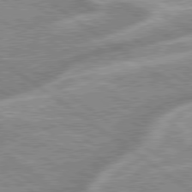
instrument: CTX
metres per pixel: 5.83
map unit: lApd
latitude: 79.2915
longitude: -169.1592
